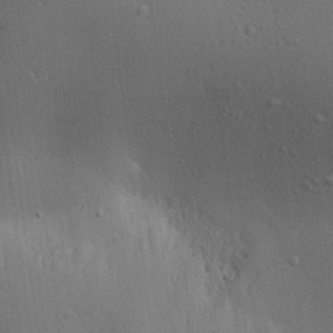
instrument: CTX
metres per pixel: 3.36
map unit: Aa
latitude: 19.2915
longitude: -141.0080
